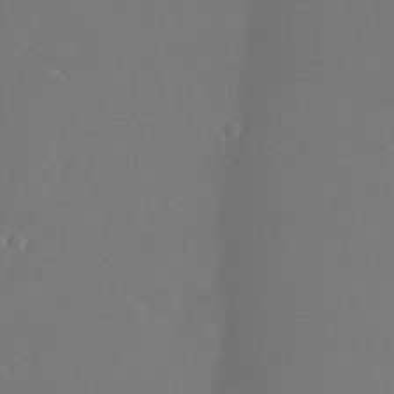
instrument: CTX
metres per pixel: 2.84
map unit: Nhu
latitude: -26.1983
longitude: -72.2712
